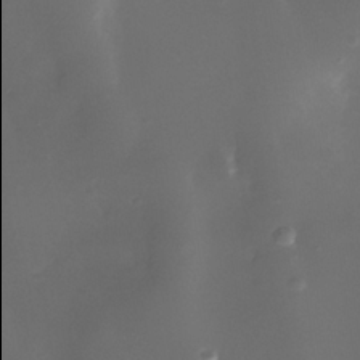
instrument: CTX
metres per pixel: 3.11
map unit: Nhe
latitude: -35.7289
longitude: -117.9906
